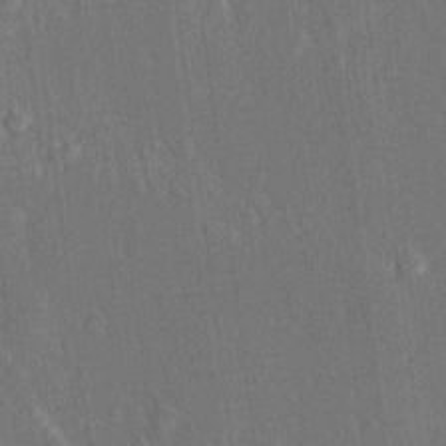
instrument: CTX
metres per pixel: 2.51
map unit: lAvf
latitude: 7.9717
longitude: 165.7289
